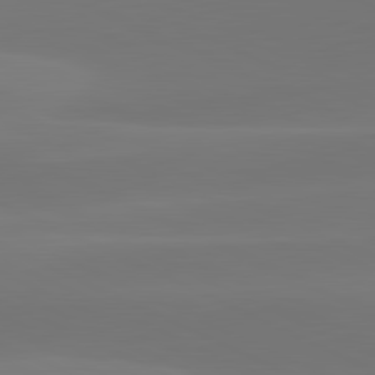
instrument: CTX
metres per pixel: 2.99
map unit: lApd
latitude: 81.7450
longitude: 129.5021
